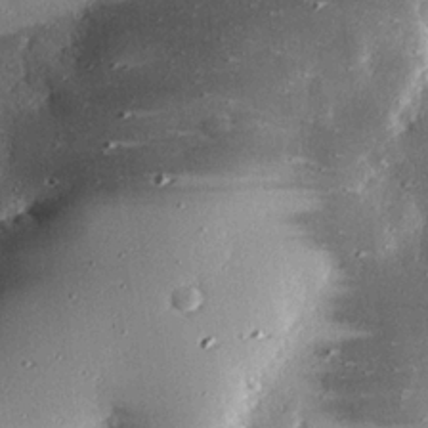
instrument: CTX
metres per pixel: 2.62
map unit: eHh
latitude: 23.6505
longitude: -89.6694
